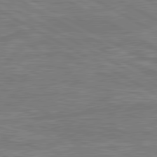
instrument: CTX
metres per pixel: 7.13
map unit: lApd
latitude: 80.8191
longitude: -170.8569
